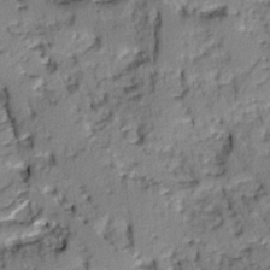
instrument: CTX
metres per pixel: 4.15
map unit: Ave
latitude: 0.8569
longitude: -110.0822
